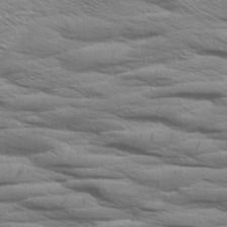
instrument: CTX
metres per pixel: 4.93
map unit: Aa
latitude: 8.7435
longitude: -135.5371
